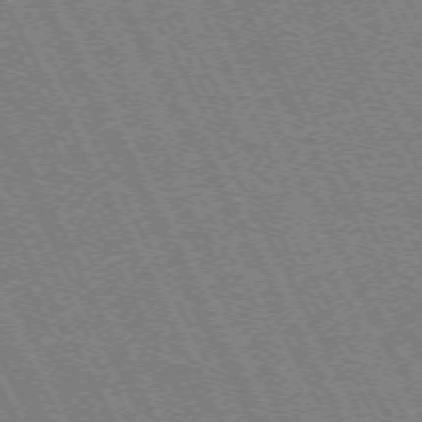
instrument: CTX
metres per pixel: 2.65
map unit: Hpe
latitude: -71.3321
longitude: 9.5966
